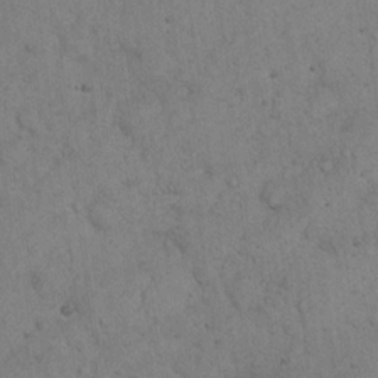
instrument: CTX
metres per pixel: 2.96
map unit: eHh
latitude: 20.4979
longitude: -59.2159
